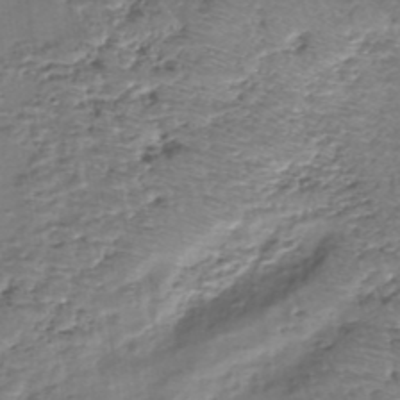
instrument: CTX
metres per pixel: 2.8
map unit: eHh
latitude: -40.2550
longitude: -29.0458
